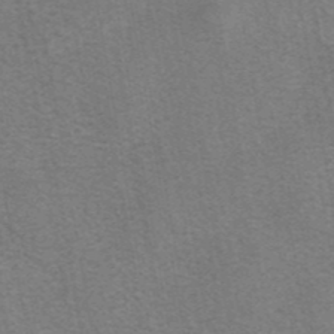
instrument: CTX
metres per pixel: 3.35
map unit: eAb
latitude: 41.9717
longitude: 106.6519
